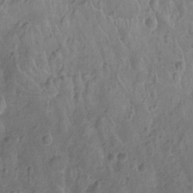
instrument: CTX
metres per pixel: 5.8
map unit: Ht
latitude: -9.3887
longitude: -21.3860
